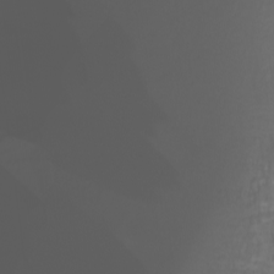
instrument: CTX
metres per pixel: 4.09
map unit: Nhu
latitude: -7.8611
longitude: -83.8016
